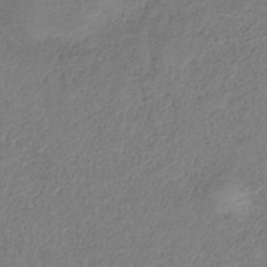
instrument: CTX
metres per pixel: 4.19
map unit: HNb
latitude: -33.3132
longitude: 56.2739
